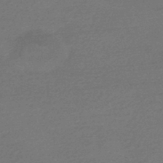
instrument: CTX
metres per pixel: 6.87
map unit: HNhu
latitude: -45.8611
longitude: 93.8800
